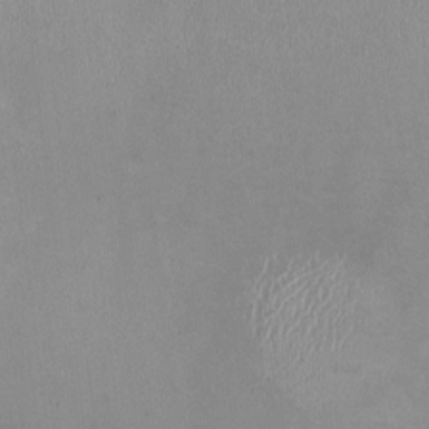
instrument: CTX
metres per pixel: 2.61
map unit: HNhu
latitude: -1.2187
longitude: -4.4223
